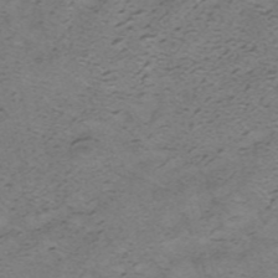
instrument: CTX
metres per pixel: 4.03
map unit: HNhu
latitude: -40.9164
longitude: 104.1228
